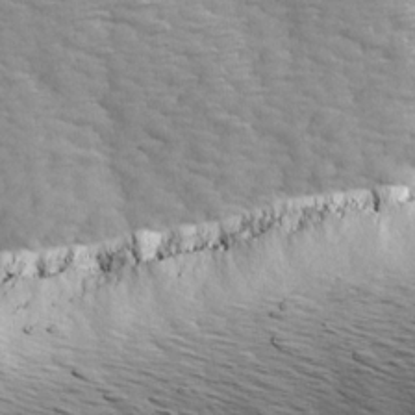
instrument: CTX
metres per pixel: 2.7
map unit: Ave
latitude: 14.3846
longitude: -104.8380
